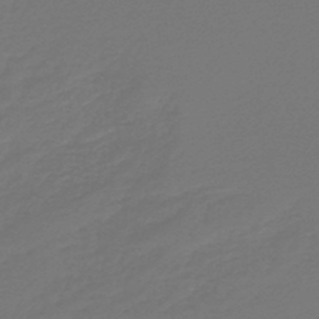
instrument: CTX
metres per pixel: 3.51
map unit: lHb
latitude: -47.8611
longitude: 65.6155
